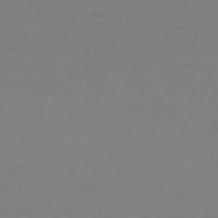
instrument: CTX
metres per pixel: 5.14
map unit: Ap
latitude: -75.2187
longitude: -71.5560
